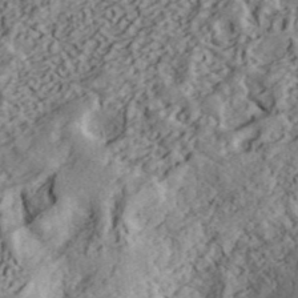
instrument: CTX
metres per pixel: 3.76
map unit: ANa
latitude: 41.3482
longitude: 50.7085
